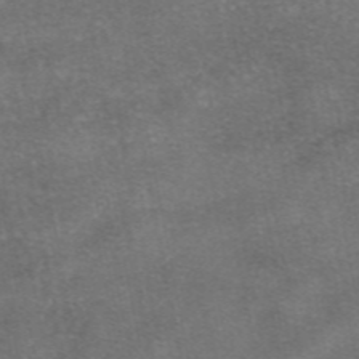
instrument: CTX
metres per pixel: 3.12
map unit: eAb
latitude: 47.1215
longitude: 104.3306
